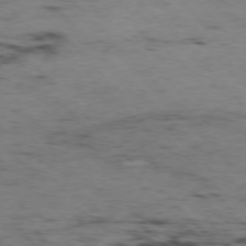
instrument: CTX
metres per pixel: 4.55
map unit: Hpe
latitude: -77.4643
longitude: 12.1228
